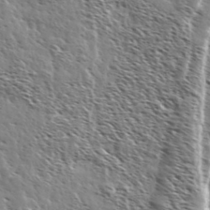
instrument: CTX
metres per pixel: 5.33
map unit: Ave
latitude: 36.9892
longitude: -110.4790
